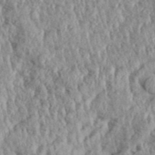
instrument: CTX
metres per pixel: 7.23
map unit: Aa
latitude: 30.3468
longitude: -137.0081
